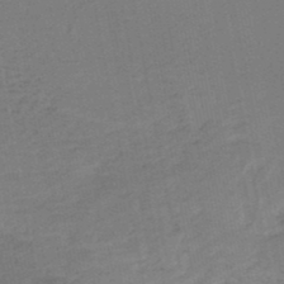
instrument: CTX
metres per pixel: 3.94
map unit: HNb
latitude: -47.9745
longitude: 58.1794
